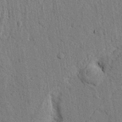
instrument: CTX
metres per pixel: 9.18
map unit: Nhu
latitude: 20.3656
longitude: -76.3467
